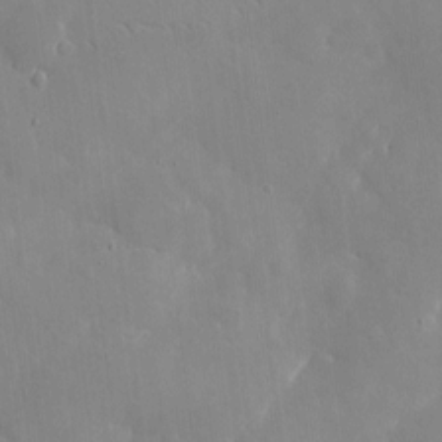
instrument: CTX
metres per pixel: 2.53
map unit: eHh
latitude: 4.6301
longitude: -68.1389
